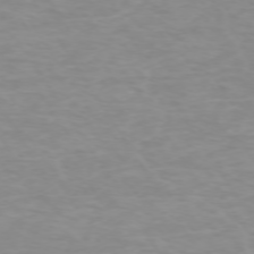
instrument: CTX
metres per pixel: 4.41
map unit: Ap
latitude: -73.9745
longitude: -80.8380
